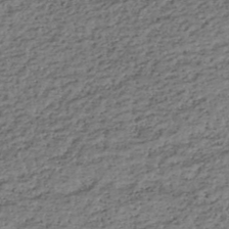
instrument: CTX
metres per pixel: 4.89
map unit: HNhu
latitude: -46.9352
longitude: 30.9164
